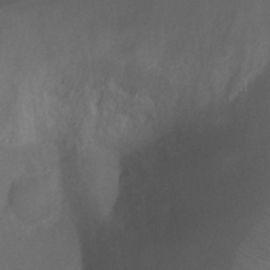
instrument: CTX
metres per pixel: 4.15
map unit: Ht
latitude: 1.5749
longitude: -21.5560
